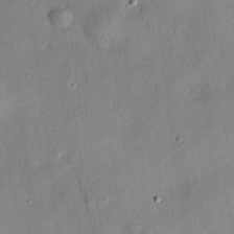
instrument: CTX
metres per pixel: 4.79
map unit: Hve
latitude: 13.6694
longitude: -90.7624
